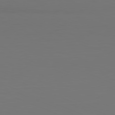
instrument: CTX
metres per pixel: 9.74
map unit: Hpe
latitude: -81.8989
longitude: 7.9178
